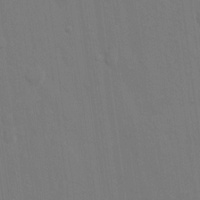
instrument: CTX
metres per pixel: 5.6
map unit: eHh
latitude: 13.4427
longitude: -70.4979
